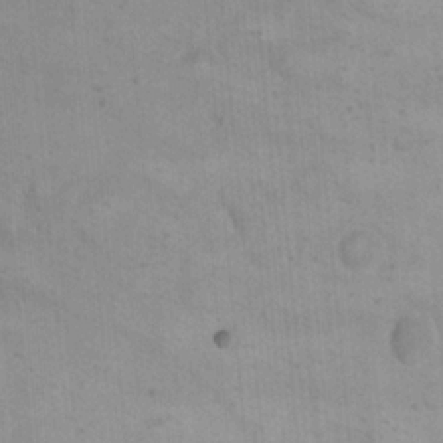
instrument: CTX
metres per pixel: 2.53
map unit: eHh
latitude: 21.2537
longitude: -63.2159
